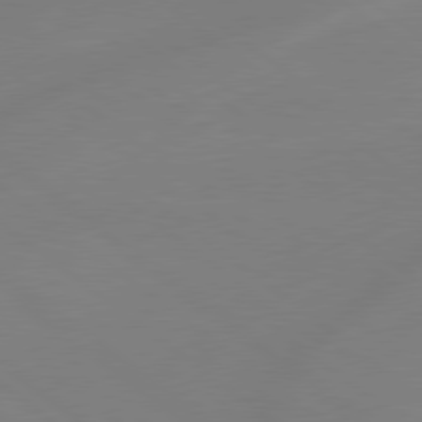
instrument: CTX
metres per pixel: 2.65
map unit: Hpe
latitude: 79.0081
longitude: -148.3845
